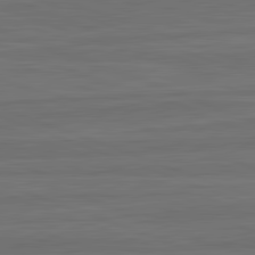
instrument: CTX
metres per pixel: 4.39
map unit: lApd
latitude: 82.6112
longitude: -179.7261
